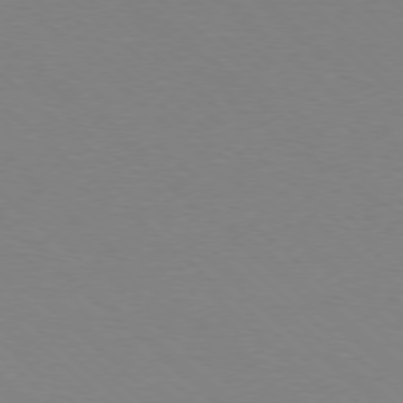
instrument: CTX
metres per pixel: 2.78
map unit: Ap
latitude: -78.0661
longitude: -91.1970
